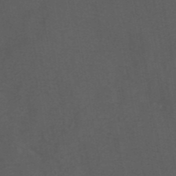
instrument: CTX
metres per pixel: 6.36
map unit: eAb
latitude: 43.7450
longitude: 106.1228
